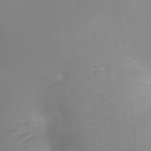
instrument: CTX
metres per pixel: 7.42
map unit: Ht
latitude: -8.4062
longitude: -24.2900
